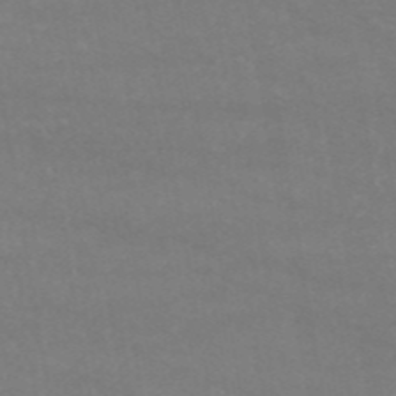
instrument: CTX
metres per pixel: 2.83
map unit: HNb
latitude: -54.2173
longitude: -34.7435
